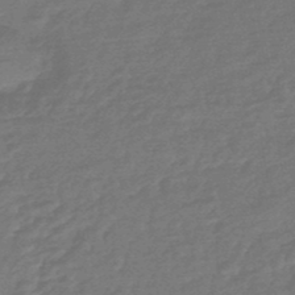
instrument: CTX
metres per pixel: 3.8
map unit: HNhu
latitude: -46.3873
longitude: 90.0283
